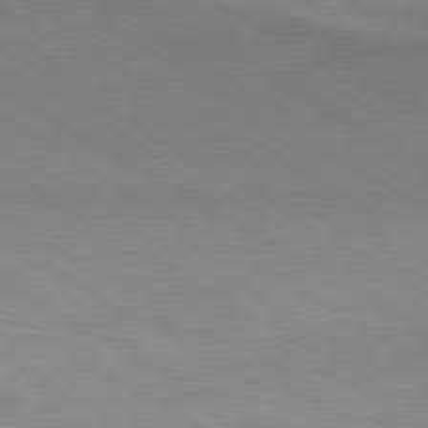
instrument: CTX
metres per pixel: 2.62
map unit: lApd
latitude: 80.1389
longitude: 128.3684
